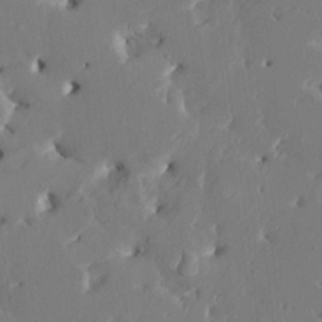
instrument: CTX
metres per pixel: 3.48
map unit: HNhu
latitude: 5.1214
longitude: -5.4993
